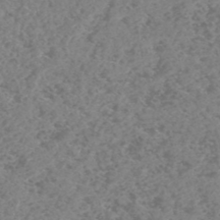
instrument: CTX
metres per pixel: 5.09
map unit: HNhu
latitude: -48.7463
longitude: 29.9745
